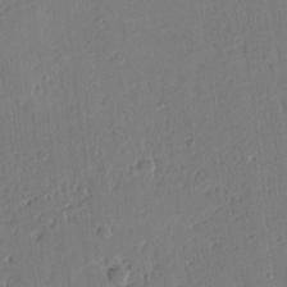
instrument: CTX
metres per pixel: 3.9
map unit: Ht
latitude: 10.5924
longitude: -78.3090
